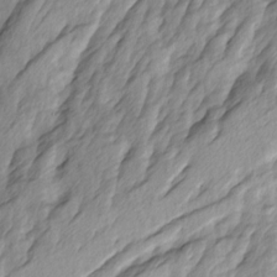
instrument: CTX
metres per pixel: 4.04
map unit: Ave
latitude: 14.7625
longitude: -136.0633
